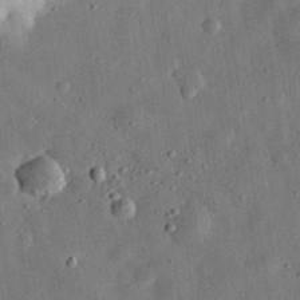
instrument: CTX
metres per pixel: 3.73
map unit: eHh
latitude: 31.8395
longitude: -76.7057
